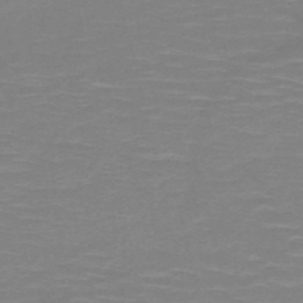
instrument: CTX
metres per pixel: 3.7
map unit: HNb
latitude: -50.7841
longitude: -46.4034
